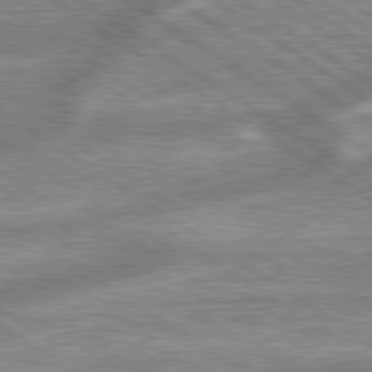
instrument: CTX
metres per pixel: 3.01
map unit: lApd
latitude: 79.5371
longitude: -170.1011
